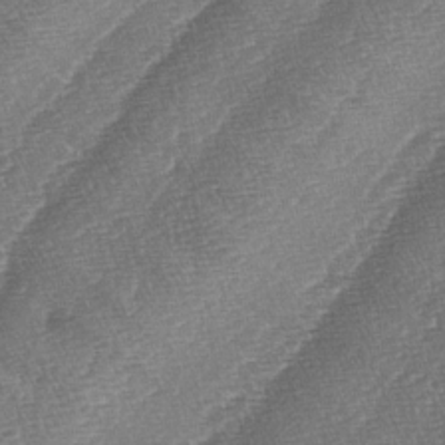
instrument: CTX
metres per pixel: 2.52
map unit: lAa
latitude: -4.0850
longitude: -129.3293
